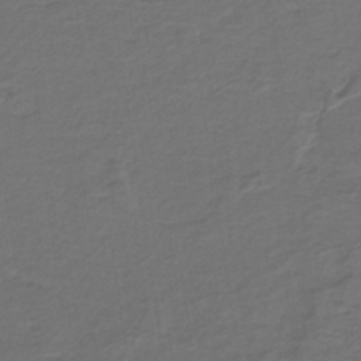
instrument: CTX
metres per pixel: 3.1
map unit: lHb
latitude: -39.2187
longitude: 57.9178
